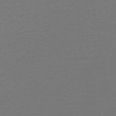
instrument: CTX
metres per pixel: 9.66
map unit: HNb
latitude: -48.8786
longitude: 59.7666
